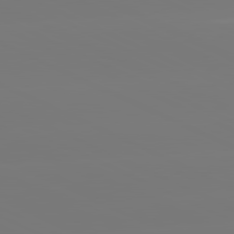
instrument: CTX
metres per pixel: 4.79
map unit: lApd
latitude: 81.2915
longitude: -148.8191
